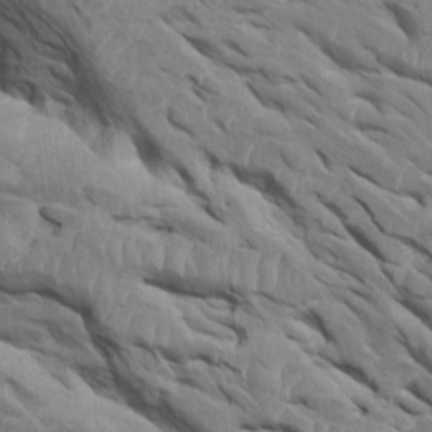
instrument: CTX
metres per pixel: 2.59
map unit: Htu
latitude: 1.4615
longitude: 145.5588
